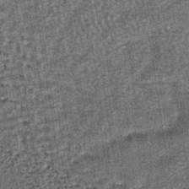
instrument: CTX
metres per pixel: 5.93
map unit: lHb
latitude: -37.7855
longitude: 64.2173
